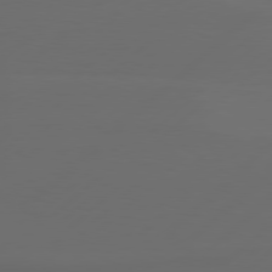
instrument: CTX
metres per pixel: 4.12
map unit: Hpe
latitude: 78.5168
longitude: -132.8191
